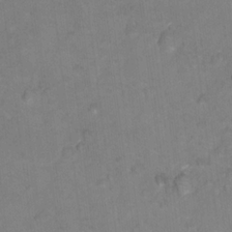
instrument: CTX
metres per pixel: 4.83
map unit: Nhu
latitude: 17.1214
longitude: -32.4223
